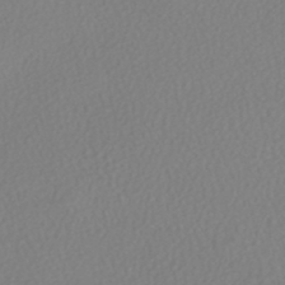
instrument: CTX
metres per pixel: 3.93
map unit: HNhu
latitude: -47.4832
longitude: 103.6155
